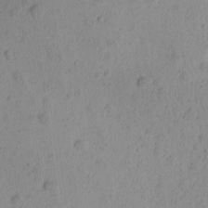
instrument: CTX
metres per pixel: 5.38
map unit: Ave
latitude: -9.2754
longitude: -121.7450
